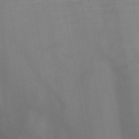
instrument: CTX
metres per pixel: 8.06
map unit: HNb
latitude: -46.6707
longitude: -47.8206
